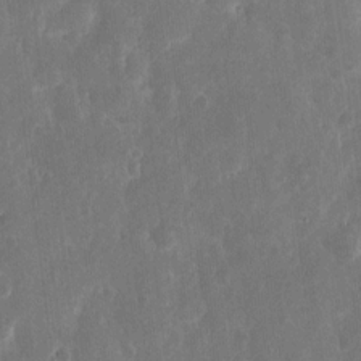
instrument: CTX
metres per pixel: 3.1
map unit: eHh
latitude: 12.1389
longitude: -73.1404
